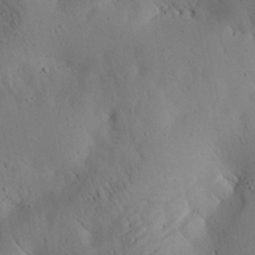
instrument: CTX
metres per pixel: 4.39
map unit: Aa
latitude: 25.1592
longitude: -143.0270
